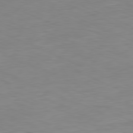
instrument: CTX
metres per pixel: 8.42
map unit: Ap
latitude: -81.6722
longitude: -68.9514
